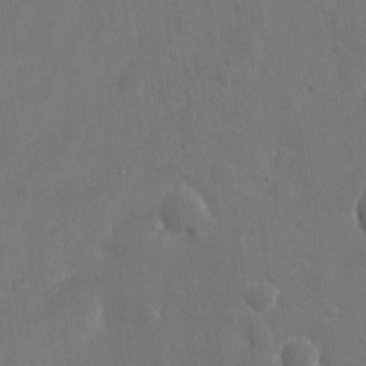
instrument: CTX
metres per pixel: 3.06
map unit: eHh
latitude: 10.4412
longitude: -70.6301
